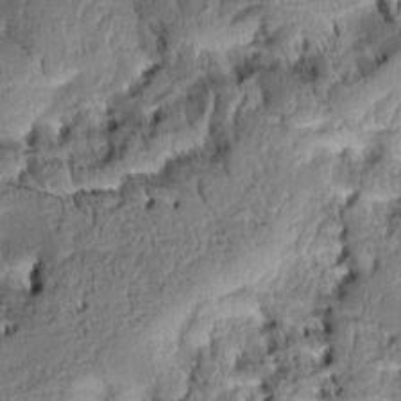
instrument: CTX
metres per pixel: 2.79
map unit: Aa
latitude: 8.7246
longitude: -132.8380
